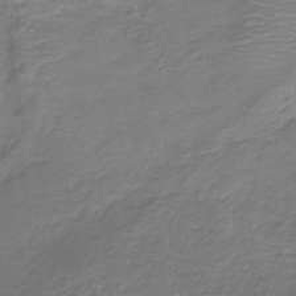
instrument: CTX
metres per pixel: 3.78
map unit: HNb
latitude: -42.1605
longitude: 49.9556
